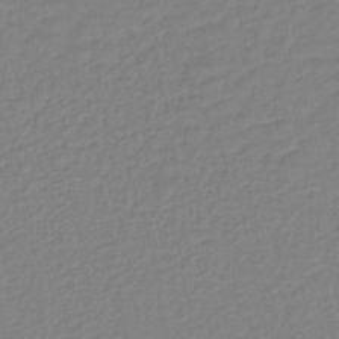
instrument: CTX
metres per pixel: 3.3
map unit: lHb
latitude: -40.5574
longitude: 74.5952
